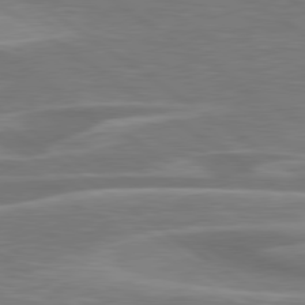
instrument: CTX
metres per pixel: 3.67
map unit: lApd
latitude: 79.7261
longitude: -126.6680
